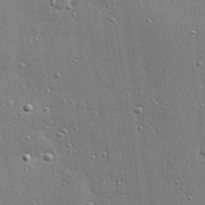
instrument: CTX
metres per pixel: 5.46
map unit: Hve
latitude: 28.5923
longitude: -90.9892
